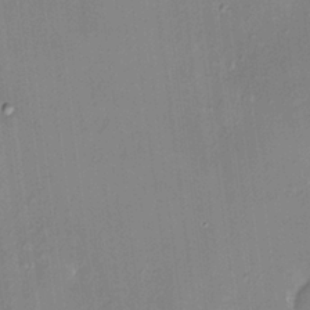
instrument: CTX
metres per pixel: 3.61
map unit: HNhu
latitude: 4.8380
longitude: 8.5196
